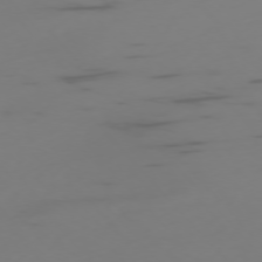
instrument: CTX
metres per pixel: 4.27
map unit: Ap
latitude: -76.1039
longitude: -65.8583
